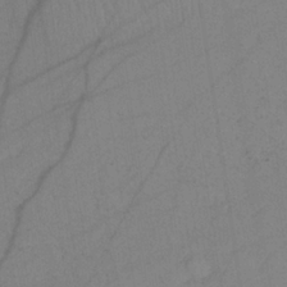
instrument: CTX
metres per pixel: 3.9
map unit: HNb
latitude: -32.2929
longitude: 63.5777
